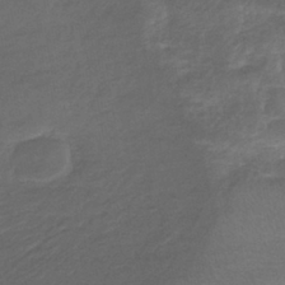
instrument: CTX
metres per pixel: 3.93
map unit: lHb
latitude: -39.8611
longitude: 69.6721
